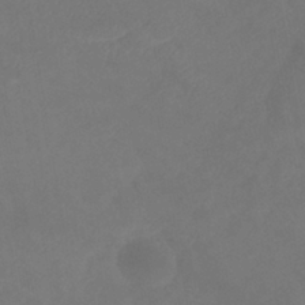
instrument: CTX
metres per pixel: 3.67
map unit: eHb
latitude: -38.9164
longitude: 75.9556
